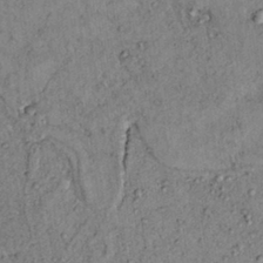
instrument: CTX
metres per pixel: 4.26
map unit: lAvf
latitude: 5.9339
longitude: 160.3684
